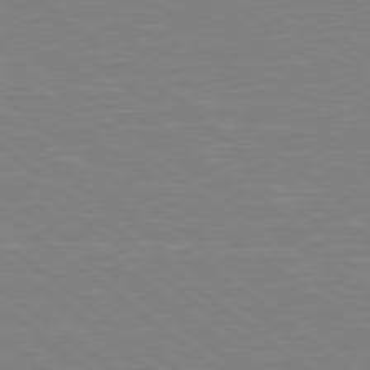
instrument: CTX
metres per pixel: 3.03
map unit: Hpe
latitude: 78.6302
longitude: -148.7813
